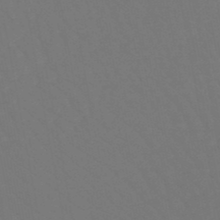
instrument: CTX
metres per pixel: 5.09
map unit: lHb
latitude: -47.7666
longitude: 75.0109
